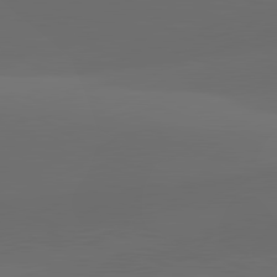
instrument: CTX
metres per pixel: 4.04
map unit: lApd
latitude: 81.8961
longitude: 131.2943
